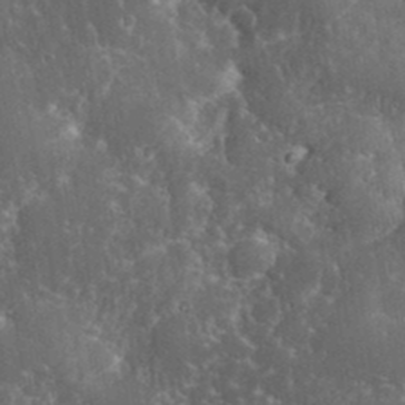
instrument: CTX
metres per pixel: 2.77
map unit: eHh
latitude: 36.4979
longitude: -61.6316
